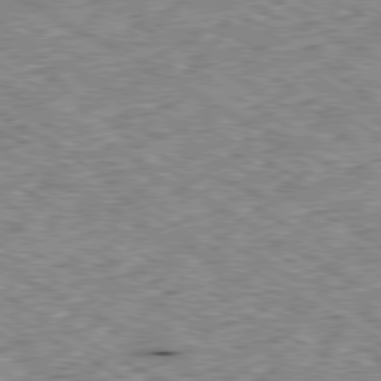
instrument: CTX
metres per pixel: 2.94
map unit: Ap
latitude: -80.2929
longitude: -50.5356
